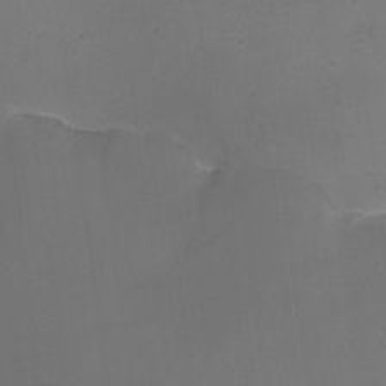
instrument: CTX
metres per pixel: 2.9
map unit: Nhu
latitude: -14.7464
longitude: -54.9891
